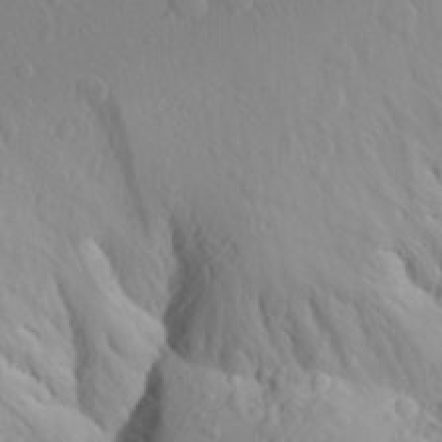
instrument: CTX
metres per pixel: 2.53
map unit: Aa
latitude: 24.4412
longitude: -146.3846
